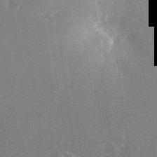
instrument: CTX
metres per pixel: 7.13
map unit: Nhu
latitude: -26.1227
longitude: -71.6694
